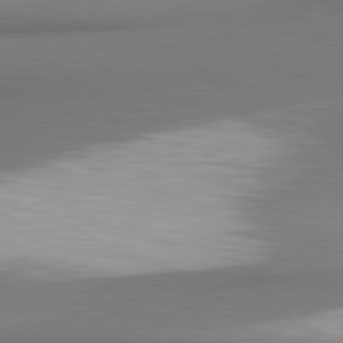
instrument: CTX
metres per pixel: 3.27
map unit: lApd
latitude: 80.8758
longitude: 176.8408
